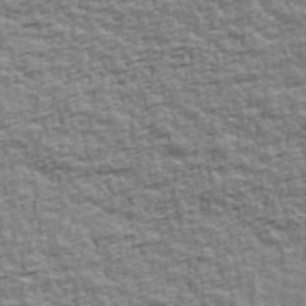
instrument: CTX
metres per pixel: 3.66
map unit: Ave
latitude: 42.2334
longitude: -112.7435
